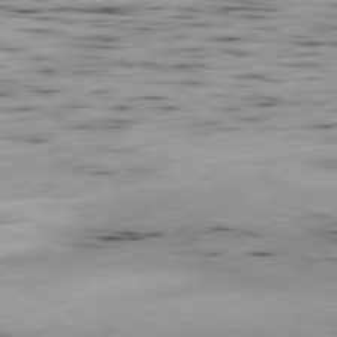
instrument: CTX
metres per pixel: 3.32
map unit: Ap
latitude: -80.6897
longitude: -70.1011
